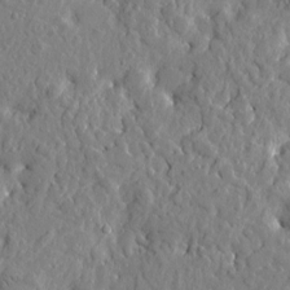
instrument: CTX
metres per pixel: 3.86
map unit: Htu
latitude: -2.8974
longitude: 178.9919
